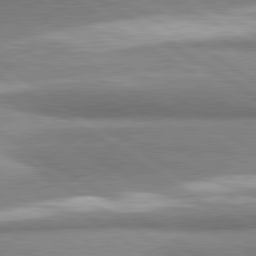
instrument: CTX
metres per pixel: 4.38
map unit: lApd
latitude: 80.7813
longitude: -177.8961
